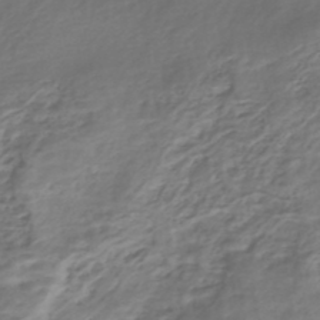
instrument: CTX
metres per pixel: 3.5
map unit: Nhe
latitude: -48.6330
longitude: -172.4412
